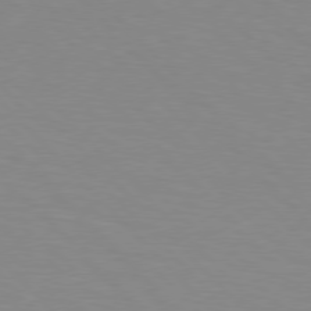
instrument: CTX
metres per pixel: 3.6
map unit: Hpe
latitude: 76.9513
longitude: -160.3278
